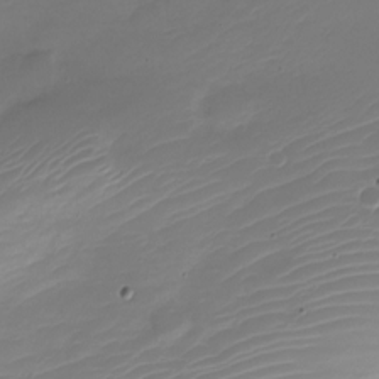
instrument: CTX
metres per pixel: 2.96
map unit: Nve
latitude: -21.4832
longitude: 105.8422
